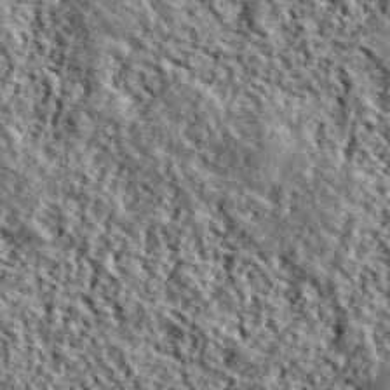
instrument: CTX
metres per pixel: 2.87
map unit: lHvf
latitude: 40.6112
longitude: -87.7638
